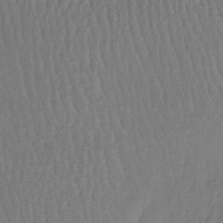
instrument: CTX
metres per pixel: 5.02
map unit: lHb
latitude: -38.7652
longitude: 61.7667
